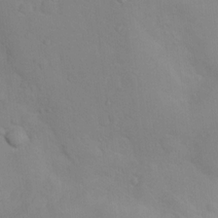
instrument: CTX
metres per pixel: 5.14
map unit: Nhu
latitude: 13.4427
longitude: -28.0633
